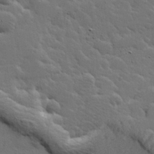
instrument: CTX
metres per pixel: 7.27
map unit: Hve
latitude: 26.0444
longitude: 144.7463
